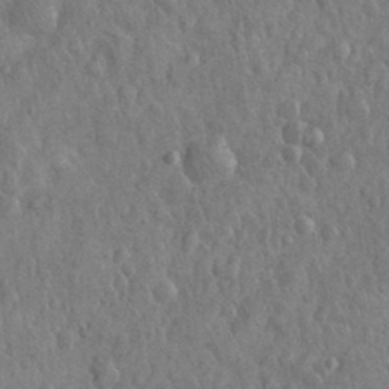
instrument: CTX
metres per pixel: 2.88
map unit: eHh
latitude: 31.6883
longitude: -66.9513
